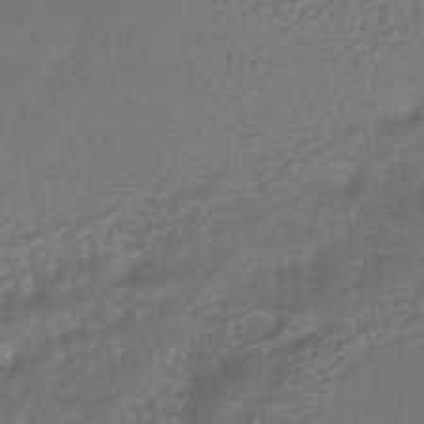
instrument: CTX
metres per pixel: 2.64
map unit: HNhu
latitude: -42.8030
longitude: 95.4265
